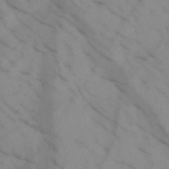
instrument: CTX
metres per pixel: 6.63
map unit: HNb
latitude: -45.1431
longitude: -41.1214
